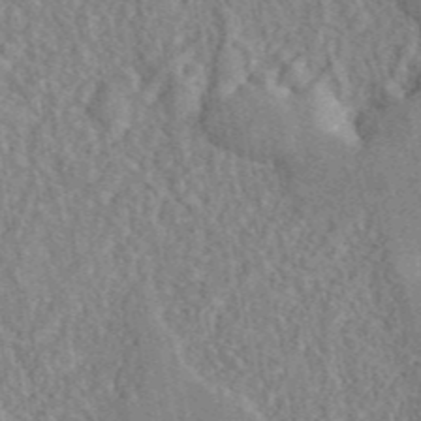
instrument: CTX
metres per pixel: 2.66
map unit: eAb
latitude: 45.0647
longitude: 117.0675
